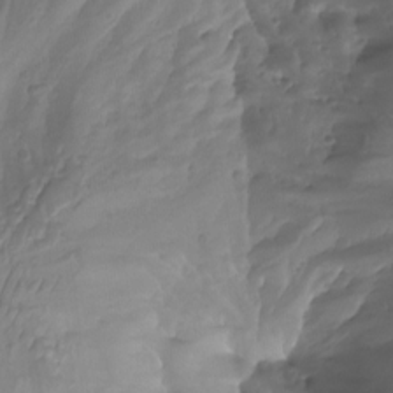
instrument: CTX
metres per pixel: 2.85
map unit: Aa
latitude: -12.9731
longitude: -67.1025
